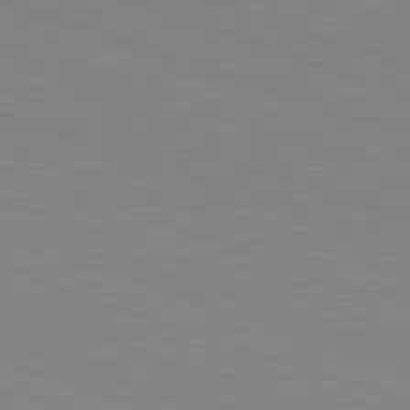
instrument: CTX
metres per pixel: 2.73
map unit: Hpe
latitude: -82.7085
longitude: 5.6533
